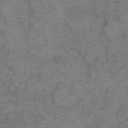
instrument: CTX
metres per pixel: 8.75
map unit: eHh
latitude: 11.4616
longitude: -62.5924
